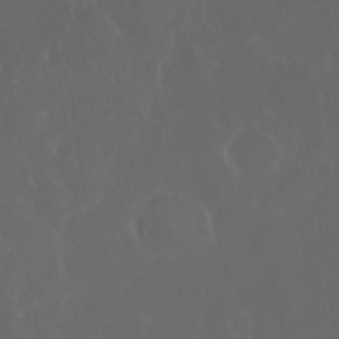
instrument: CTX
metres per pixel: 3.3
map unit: Nhu
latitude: 29.9339
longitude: -58.4223
